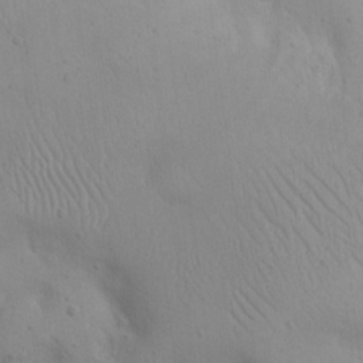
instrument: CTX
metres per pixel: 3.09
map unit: eHh
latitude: 20.3468
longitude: -61.4048
